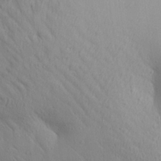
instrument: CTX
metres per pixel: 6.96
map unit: Aa
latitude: 25.9906
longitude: -144.1011
